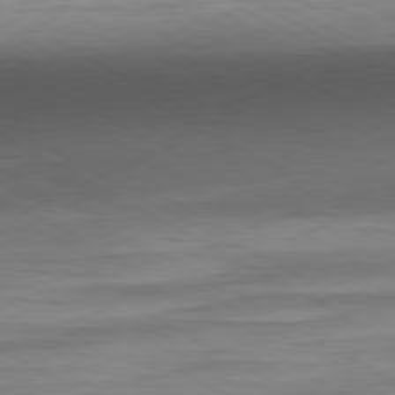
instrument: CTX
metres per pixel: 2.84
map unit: Ap
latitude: -81.2754
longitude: -77.9339
